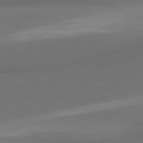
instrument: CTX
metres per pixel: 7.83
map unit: lApd
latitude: 81.5371
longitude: 155.6722
